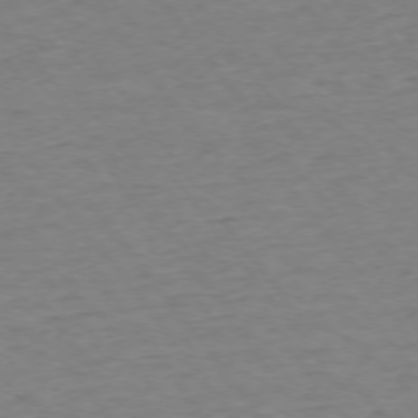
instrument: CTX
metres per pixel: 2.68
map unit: Ap
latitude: -75.1809
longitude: -84.7246
